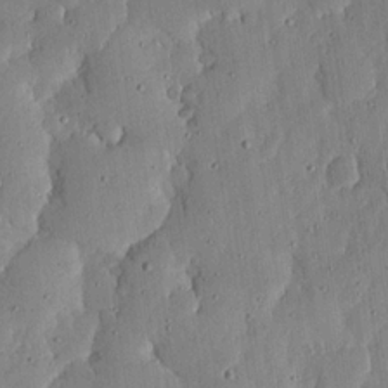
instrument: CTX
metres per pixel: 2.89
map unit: lHvf
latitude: 20.0444
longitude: -114.5734
